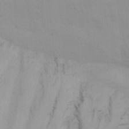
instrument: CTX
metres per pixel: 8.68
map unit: Ave
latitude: 0.8758
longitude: -112.7435
